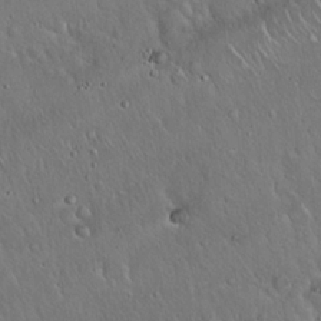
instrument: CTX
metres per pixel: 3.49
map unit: Hto
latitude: 17.0458
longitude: -57.3481
